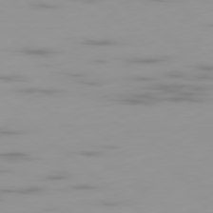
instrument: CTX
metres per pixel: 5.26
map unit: Ap
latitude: -79.7099
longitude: -69.6127
